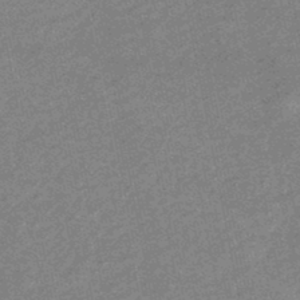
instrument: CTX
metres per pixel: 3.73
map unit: eHb
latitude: -44.8408
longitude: 89.1998
